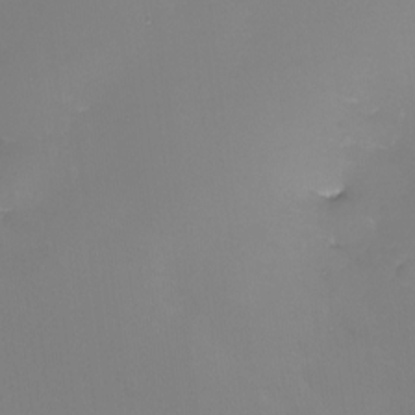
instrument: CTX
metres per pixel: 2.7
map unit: Nhu
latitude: -16.1228
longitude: -50.9891
